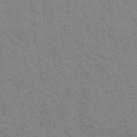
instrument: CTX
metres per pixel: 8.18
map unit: eHh
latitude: 19.3292
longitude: -62.1956
